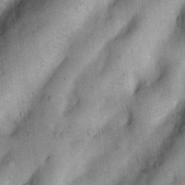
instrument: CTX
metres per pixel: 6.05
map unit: Nhu
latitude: 6.1767
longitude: -23.7638
